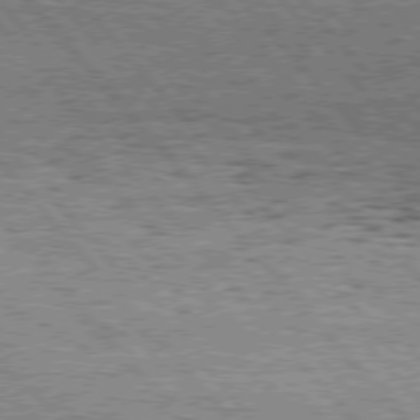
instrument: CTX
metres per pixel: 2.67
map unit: Hpe
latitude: 76.0822
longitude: -137.6883
